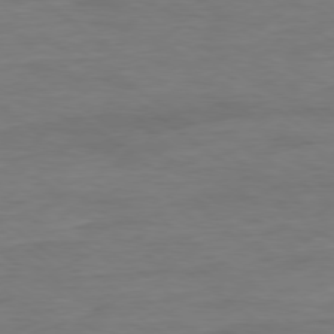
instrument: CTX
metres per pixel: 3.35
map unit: Ap
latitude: -78.9730
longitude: -89.0837
